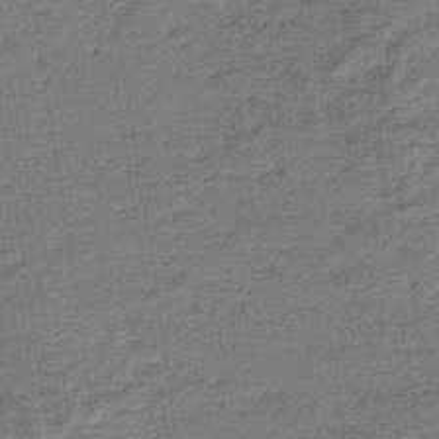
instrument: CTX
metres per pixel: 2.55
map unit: eHb
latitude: -36.4440
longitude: 77.4643
